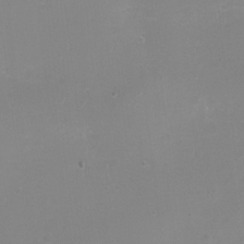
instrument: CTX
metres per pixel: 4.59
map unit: Nhu
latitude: -6.2361
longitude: -48.1011
